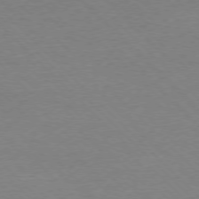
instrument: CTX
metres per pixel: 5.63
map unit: Ap
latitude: -77.4643
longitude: -86.9325
